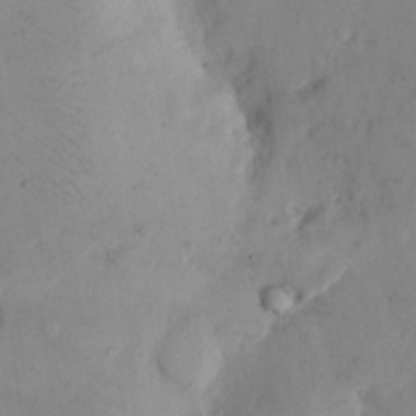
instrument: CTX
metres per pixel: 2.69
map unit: eHh
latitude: 11.6316
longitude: -62.1956
